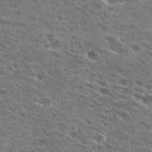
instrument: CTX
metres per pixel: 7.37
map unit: Hto
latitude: 27.3671
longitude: -45.8961
